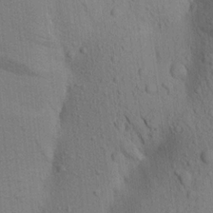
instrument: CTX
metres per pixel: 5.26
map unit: Aa
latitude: 19.2159
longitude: -149.4426
